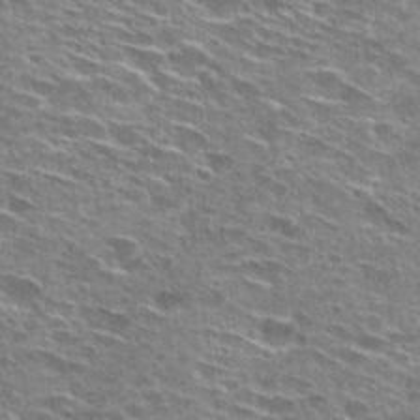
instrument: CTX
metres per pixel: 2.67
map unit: Hto
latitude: 28.4223
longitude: -46.1956
